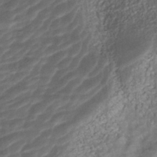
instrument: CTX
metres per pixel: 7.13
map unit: ANa
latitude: -41.1431
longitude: 105.4265
